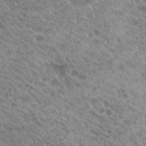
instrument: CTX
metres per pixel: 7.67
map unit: Hto
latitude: 21.4427
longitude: -34.4034
